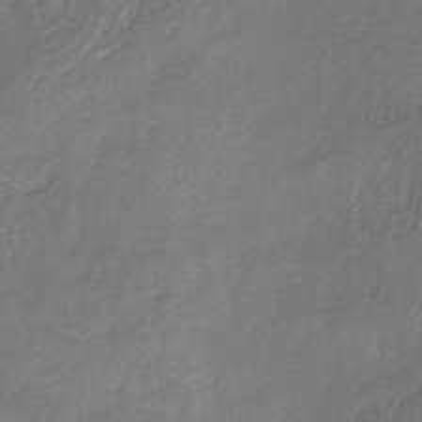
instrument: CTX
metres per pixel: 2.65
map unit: HNb
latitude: -32.0661
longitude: 61.6155
